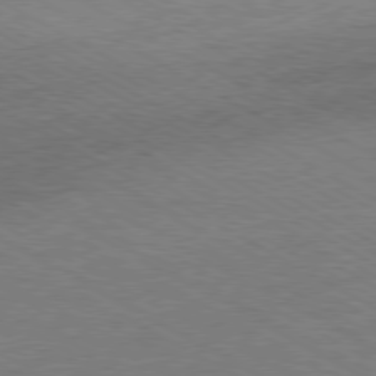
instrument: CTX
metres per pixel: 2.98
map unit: Ap
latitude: -80.2929
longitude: -86.2900
